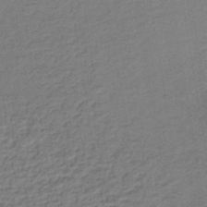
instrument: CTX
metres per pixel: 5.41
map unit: lHb
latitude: -38.8975
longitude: 59.1620
